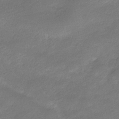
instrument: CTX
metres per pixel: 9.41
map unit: HNhu
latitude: -39.9367
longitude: 95.0486
